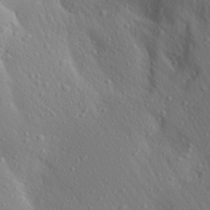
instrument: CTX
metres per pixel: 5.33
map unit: Aa
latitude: 28.1389
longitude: -146.0822
